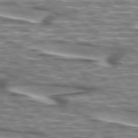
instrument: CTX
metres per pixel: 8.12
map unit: lApd
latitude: 74.4412
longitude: -57.5182
